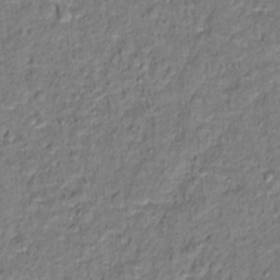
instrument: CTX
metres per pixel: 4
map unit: Hto
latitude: 12.3845
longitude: -37.9339
